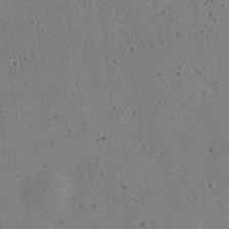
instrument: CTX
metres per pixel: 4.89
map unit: Nve
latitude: -24.6707
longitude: 107.7856
